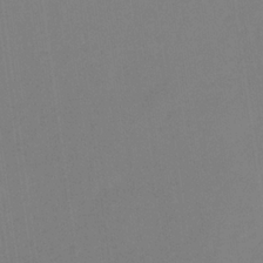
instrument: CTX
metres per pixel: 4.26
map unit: eHb
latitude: -30.2361
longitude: 62.9541
